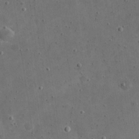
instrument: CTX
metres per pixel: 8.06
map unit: eHh
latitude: 21.1214
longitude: -65.6505
